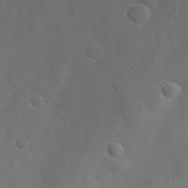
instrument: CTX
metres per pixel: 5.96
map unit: eHh
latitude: 29.8961
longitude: -73.0270
